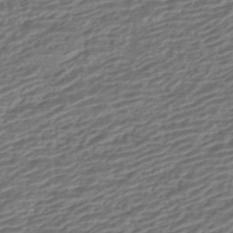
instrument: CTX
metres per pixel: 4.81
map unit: HNhu
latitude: -42.9352
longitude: 104.9919
